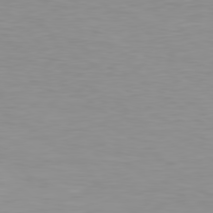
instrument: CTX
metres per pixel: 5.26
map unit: Hpe
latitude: 78.6491
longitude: -141.4804
